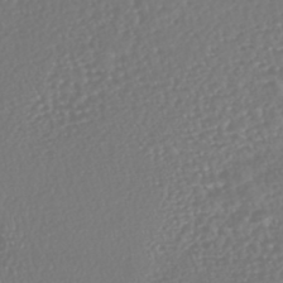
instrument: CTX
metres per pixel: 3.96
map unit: HNhu
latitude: -46.2739
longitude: 105.3698
